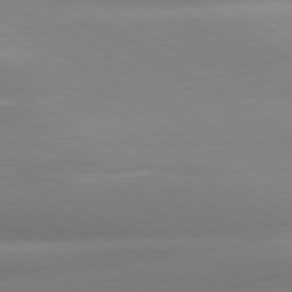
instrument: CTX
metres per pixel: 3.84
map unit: lApd
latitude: 80.5735
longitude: -161.2726
